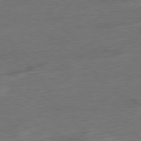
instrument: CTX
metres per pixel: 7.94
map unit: Ap
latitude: -80.3307
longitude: -92.5168
